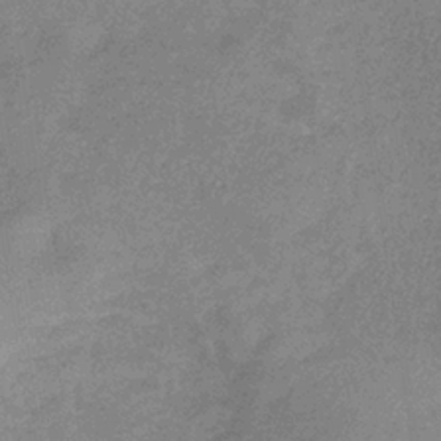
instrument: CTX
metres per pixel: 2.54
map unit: lHb
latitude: -32.9164
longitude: 69.0108
